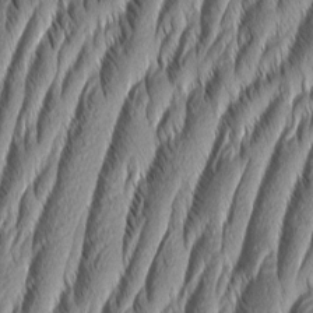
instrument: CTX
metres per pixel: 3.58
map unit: Aa
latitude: 7.7827
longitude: -130.5546
